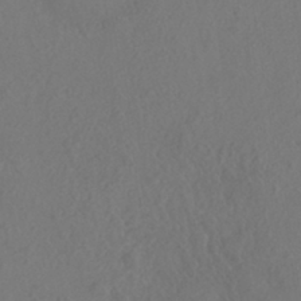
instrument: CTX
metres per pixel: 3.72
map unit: HNhu
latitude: -40.3873
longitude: 104.8219
